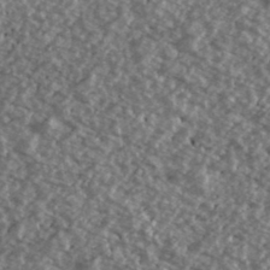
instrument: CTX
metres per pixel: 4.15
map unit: Ave
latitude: 39.8205
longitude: -111.6316
